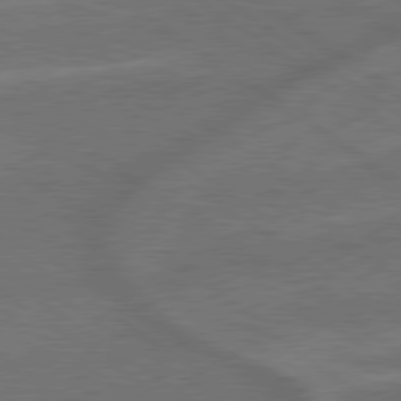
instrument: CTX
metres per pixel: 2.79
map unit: lApd
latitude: 79.2915
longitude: -172.0255
